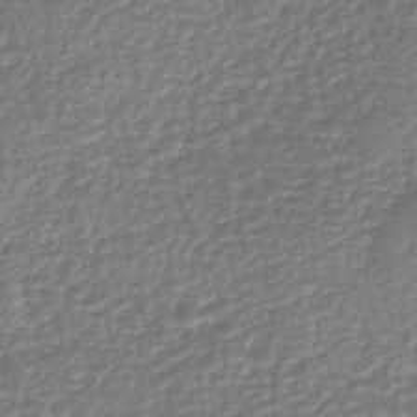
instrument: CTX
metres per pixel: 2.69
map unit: eHb
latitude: -43.7477
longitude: 81.6533
